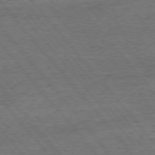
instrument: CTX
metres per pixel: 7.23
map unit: Ap
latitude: -76.8786
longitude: -96.4790
